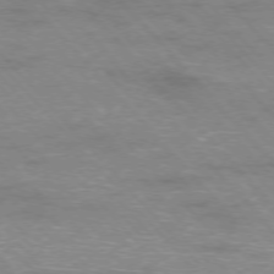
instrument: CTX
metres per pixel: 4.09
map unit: Ap
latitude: -76.4251
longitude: -61.1781
